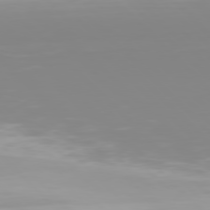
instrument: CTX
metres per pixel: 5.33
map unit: Hpe
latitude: 77.6127
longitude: -172.6868
